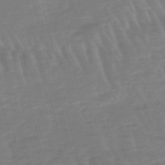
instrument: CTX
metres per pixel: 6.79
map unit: eHb
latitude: -49.4455
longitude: 76.8408
